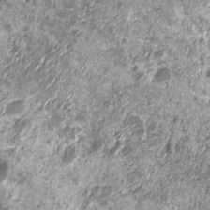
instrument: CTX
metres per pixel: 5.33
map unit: Nhu
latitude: -13.4643
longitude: -22.7813
